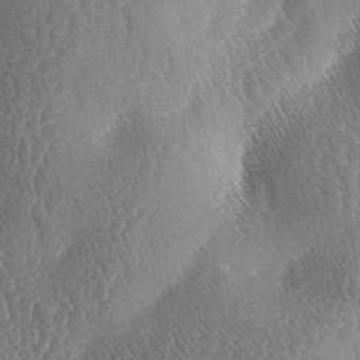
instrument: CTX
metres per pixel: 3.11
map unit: lAa
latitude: -5.1431
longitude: -128.6490
